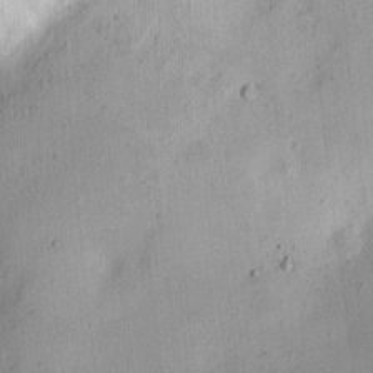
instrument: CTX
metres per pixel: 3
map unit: HNhu
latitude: 6.9703
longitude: 7.2187
